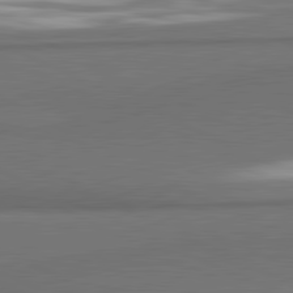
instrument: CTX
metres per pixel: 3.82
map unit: lApd
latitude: 81.4993
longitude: 175.3131
